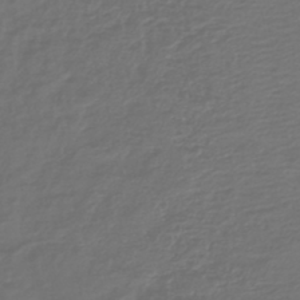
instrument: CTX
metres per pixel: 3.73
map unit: lHb
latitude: -42.6896
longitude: 76.9353
